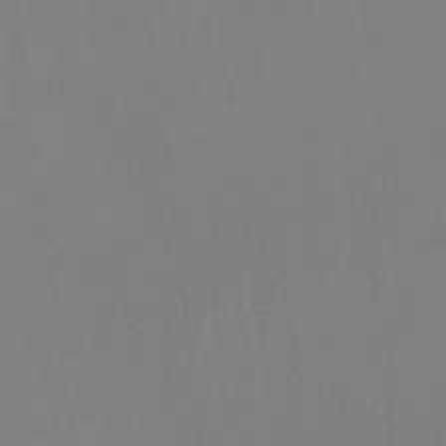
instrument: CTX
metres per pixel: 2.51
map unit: Ht
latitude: -14.9731
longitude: -50.0444
